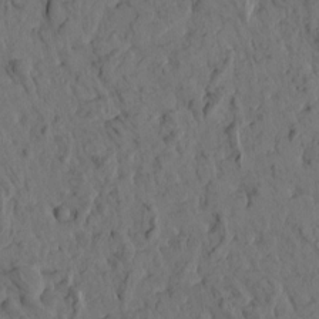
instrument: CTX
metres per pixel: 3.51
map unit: eHh
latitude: -1.2376
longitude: 17.2943
